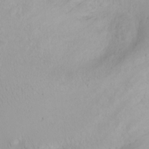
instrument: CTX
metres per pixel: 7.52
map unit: Htu
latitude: -1.0487
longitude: -74.5546
